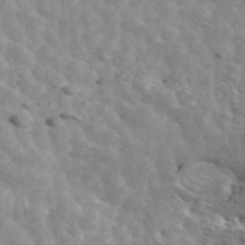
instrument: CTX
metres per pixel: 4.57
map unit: ANa
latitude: 46.5357
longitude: 26.3873
